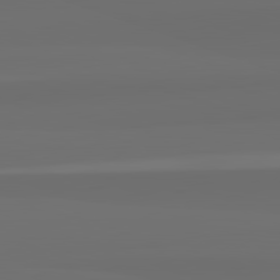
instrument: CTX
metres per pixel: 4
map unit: lApd
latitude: 82.8002
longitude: 163.7099
